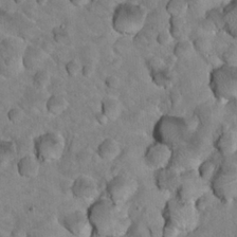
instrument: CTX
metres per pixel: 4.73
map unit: Hto
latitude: 18.9324
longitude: -33.1403
